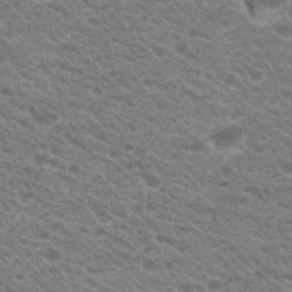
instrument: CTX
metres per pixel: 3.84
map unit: Hto
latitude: 23.1403
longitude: -35.8583
